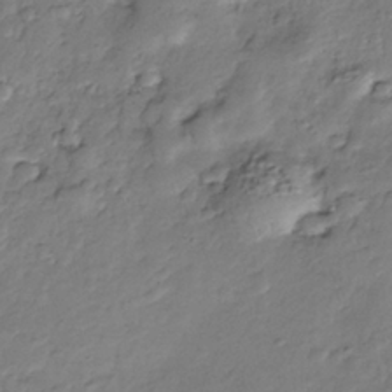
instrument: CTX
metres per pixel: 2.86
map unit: Nhe
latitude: -38.1228
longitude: -147.5749
